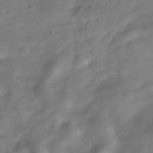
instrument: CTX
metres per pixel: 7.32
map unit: Hve
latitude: -31.4454
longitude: 94.5951
